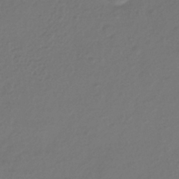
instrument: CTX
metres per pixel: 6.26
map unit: HNhu
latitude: -42.6896
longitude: 96.7652
